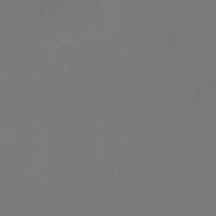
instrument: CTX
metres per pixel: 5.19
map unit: Nhu
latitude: -15.8234
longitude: -56.7057
